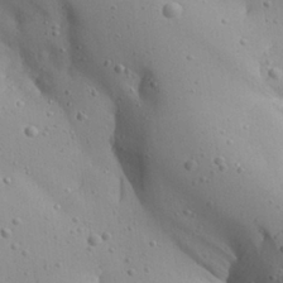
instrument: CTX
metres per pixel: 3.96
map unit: Aa
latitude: 27.2159
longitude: -128.3089
